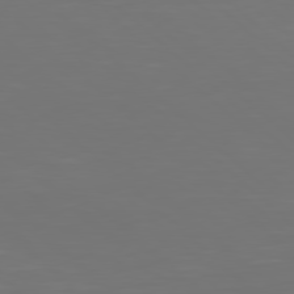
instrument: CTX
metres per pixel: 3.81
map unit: Hpe
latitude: 78.0822
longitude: -124.6868
